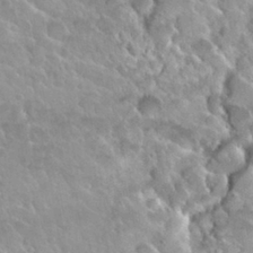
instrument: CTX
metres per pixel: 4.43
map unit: Nhu
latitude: 29.9906
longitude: -54.5735
